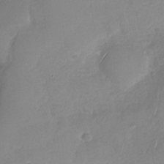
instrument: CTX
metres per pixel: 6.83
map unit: Nhu
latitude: -29.8800
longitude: -60.7246
